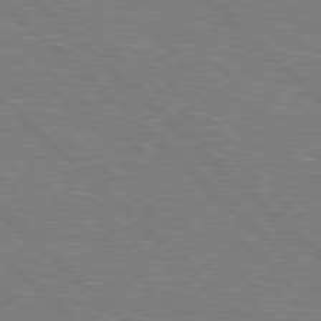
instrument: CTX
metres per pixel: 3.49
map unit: Hpe
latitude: 77.7260
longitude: -151.8961
